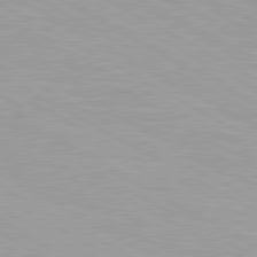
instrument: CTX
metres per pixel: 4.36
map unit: lApd
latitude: 80.6679
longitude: 158.4440
